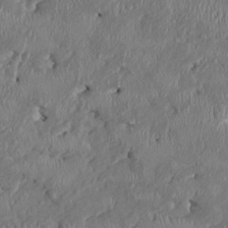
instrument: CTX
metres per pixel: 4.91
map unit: HNhu
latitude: 0.9891
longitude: -6.4790
